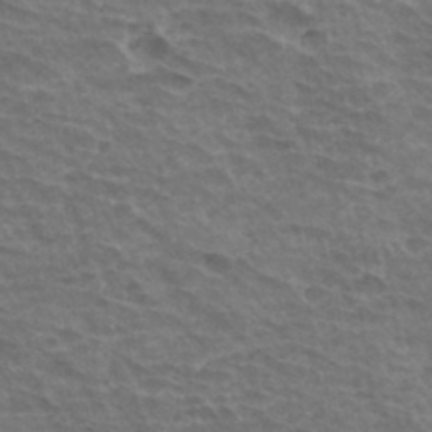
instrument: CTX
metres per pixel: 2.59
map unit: Hto
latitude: 33.9150
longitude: -42.7624
